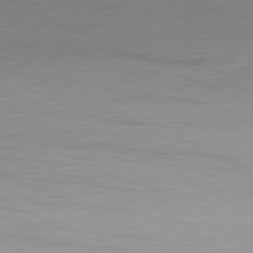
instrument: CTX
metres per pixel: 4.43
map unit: Ap
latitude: -81.3321
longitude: -59.3293
